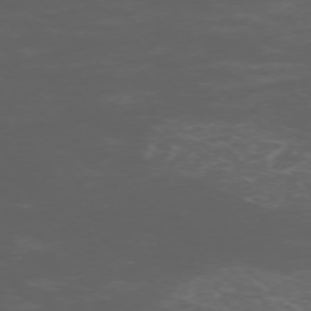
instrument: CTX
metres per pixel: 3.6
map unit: Hpe
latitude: -72.5762
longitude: 8.9731
